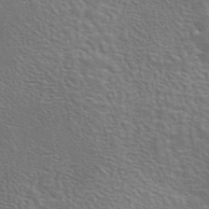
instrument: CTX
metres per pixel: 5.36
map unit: eAb
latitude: 43.4615
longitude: 112.0094
